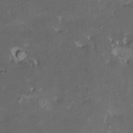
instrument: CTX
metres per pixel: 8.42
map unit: HNhu
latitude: 4.7246
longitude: 13.7856
